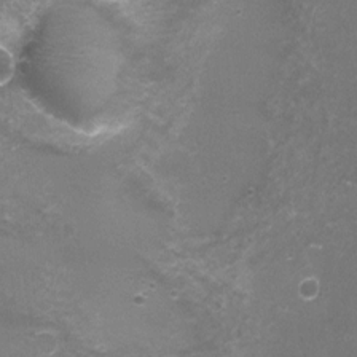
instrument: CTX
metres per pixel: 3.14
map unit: Nhu
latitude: 2.8380
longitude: -17.4804
